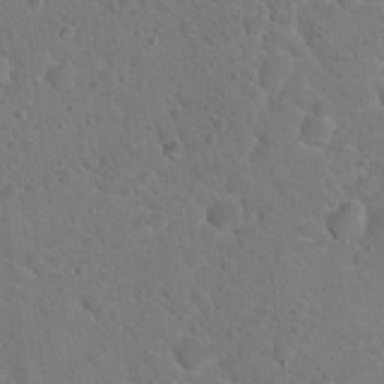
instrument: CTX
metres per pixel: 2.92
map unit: Nhu
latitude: 17.9150
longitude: -31.6883
